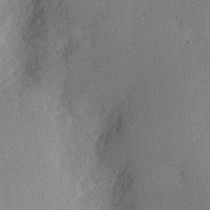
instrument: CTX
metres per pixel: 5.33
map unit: Nhu
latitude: 2.1200
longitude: -76.0444
